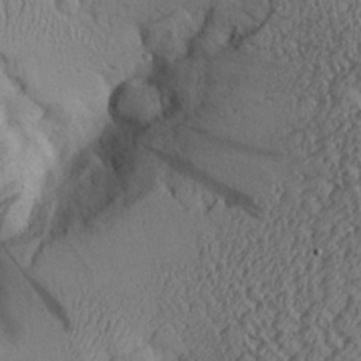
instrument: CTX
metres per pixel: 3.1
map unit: Aa
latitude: 26.4223
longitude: -133.1214
